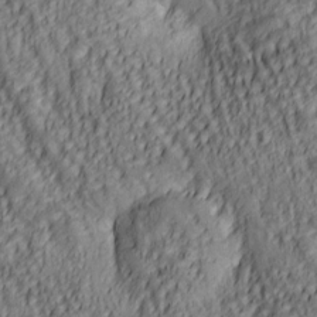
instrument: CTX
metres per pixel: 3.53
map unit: lAa
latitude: 5.6694
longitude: -116.6680
